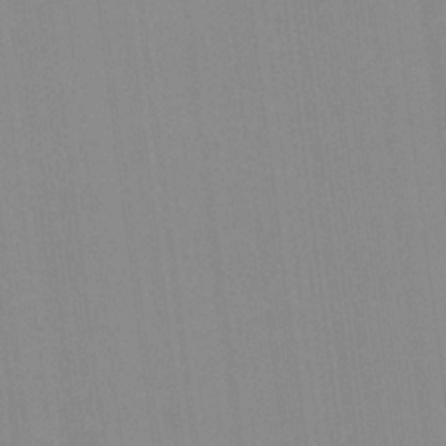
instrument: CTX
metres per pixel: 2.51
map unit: HNhu
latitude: 6.4412
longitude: -2.2522
